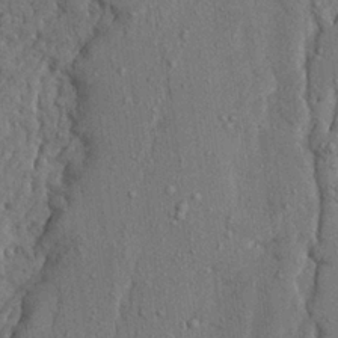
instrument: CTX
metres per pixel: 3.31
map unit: Ave
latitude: 23.7261
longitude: -133.8205
